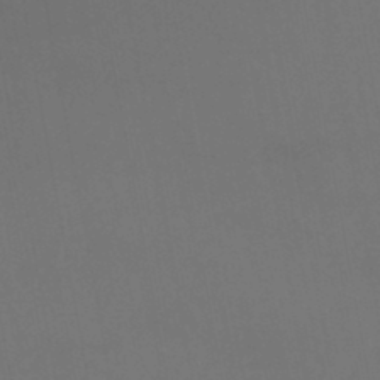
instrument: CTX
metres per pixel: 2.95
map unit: HNhu
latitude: -45.6155
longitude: 93.2943
